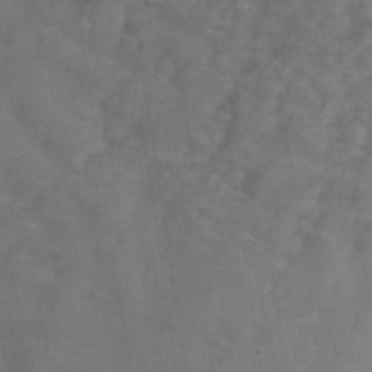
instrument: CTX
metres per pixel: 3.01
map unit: Hve
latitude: -34.0094
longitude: 91.0865
